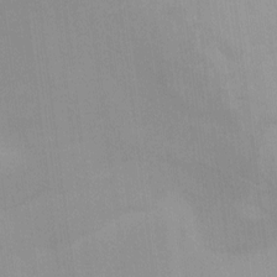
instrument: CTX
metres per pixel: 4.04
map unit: Nhu
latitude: -7.7288
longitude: -68.2144
